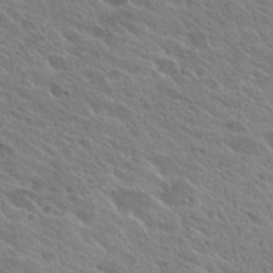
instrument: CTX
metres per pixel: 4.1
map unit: Hto
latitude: 26.0444
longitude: -40.4789
